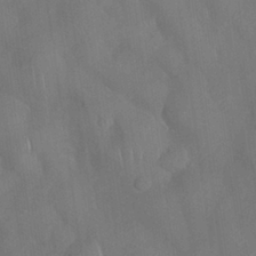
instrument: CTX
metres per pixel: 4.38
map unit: Nhu
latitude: 27.9528
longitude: -65.5371
